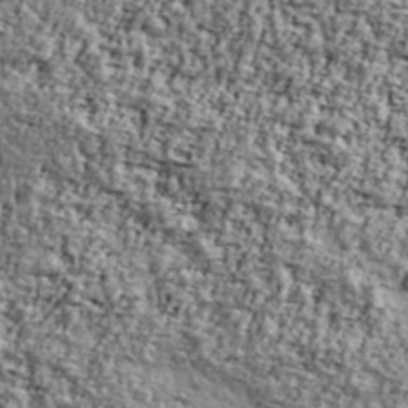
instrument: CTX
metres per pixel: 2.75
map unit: Ave
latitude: 42.2334
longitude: -111.1214
